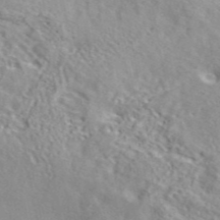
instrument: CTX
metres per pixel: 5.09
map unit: eAb
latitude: 44.5923
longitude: 113.8989
